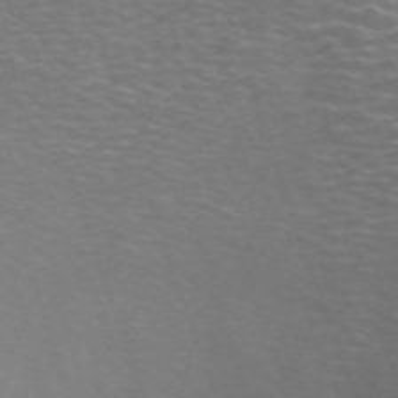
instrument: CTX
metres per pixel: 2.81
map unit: ANa
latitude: 42.4601
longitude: 33.3132
